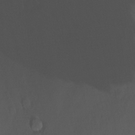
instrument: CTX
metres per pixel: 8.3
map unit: Htu
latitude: -15.0109
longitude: -45.1403
